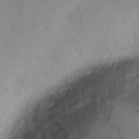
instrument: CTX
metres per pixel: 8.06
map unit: Hto
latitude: 6.1767
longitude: -62.4223
